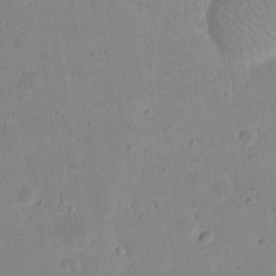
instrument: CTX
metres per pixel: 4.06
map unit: eHh
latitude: 21.0270
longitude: -64.9325
